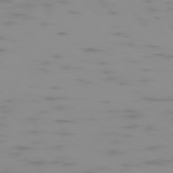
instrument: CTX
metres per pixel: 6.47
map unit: Ap
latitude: -76.7652
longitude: -75.1781
